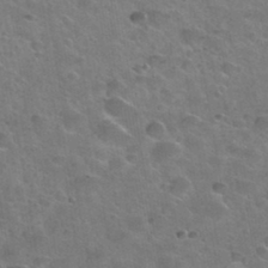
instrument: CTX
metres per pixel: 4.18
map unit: Nhu
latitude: 31.4994
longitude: -53.5371
